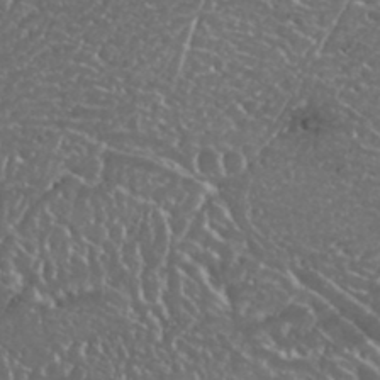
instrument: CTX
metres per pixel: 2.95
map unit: Nhu
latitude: 25.0269
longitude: -59.1214
